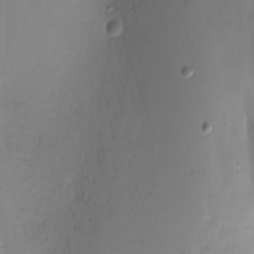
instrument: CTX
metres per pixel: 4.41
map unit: Nhu
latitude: -11.4266
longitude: -46.6302
